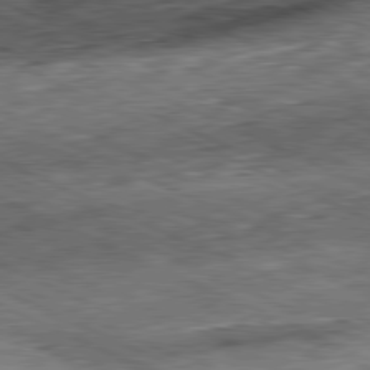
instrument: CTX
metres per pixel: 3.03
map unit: Hpe
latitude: -81.4455
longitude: 11.3510
